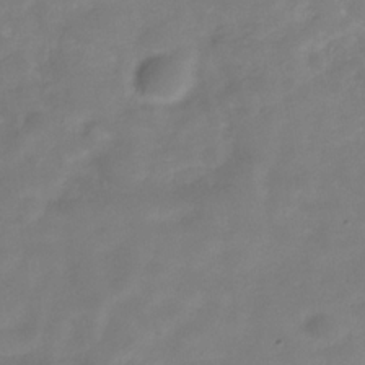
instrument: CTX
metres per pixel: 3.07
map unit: Hve
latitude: -31.7477
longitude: 89.5021
